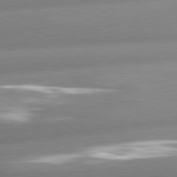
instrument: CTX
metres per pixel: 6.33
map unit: lApd
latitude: 80.5357
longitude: -158.7624
